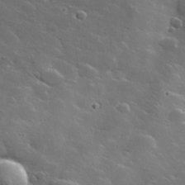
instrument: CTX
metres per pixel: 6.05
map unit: lHvf
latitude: 35.6882
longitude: -91.2348
